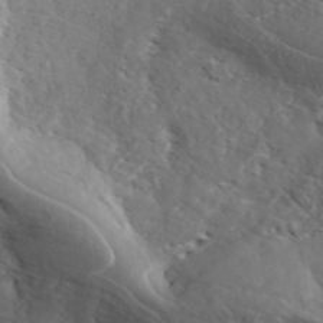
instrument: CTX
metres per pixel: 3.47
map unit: ANa
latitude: 41.8772
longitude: 53.0864
